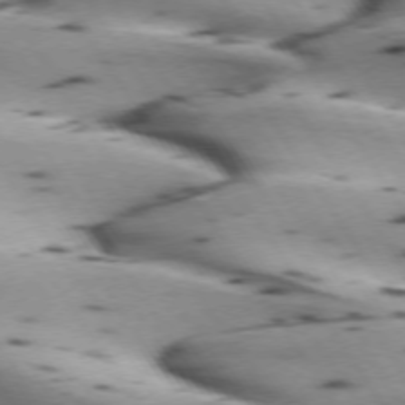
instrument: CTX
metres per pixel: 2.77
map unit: lApd
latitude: 72.8002
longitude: -53.3671
